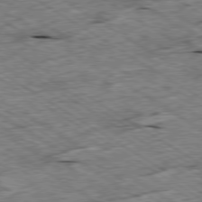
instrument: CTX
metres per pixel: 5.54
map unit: Ap
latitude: -79.8233
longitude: -86.5168
